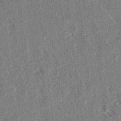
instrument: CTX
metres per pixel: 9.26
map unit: lAvf
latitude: 4.5924
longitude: -105.6505
